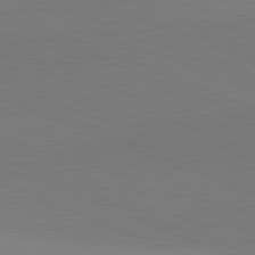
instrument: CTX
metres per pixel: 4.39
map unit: lApd
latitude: 82.0633
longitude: 137.6344
